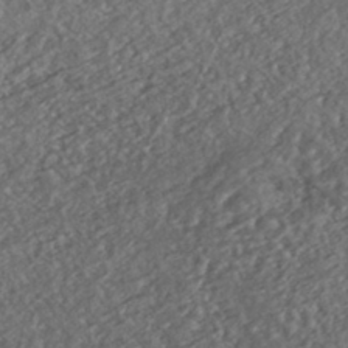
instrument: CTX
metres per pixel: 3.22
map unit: ANa
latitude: -42.5762
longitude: 109.5588
